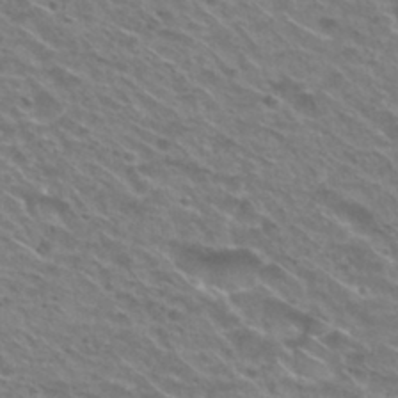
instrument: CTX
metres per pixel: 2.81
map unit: Nhu
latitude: 29.8394
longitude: -48.9136
